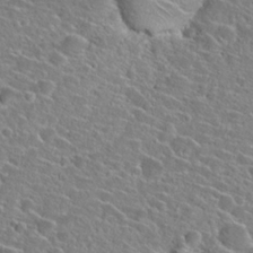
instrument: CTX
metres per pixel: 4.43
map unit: Hto
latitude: 24.3089
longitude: -45.1970
